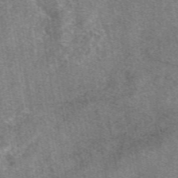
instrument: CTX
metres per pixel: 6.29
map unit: eAb
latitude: 48.2145
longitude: 109.0864
